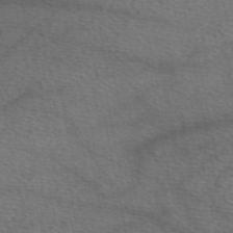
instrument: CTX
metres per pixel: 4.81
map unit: eAb
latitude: 49.9339
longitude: 111.1809
